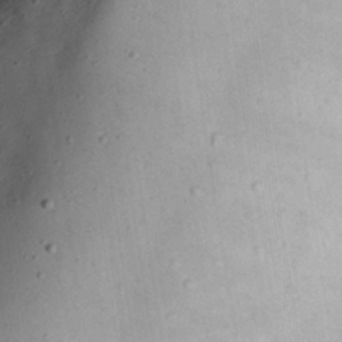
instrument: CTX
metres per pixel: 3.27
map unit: Nhu
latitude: 21.8017
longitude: -70.7435
